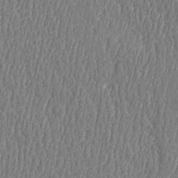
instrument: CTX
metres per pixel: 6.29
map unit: Htu
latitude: -5.1053
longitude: 176.1039
